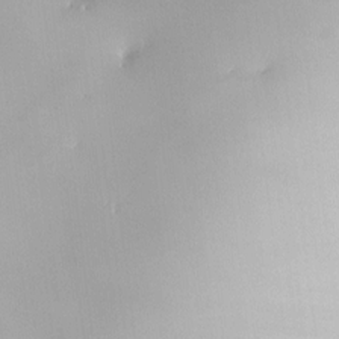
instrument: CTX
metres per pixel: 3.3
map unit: HNhu
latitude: 6.0444
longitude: 9.1431
